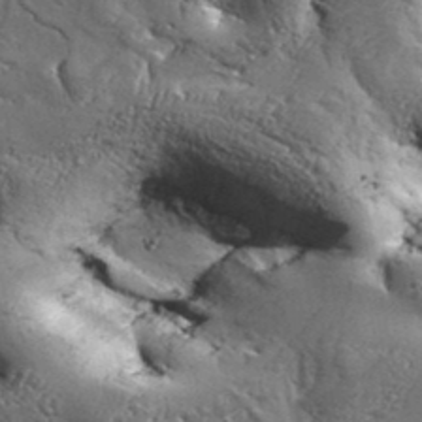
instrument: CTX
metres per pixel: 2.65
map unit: Aa
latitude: 34.0633
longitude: -135.0080
